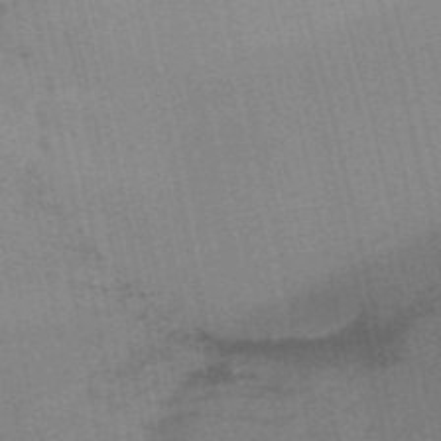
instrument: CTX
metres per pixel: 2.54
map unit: HNb
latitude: -52.2739
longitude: -45.6883
